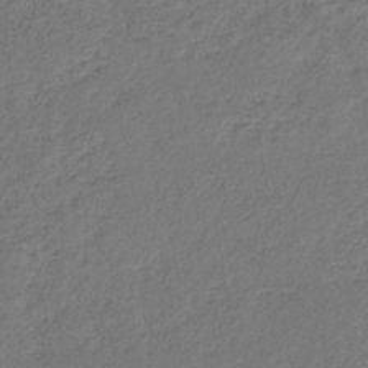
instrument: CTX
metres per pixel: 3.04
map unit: HNb
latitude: -31.5966
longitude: 60.3117
